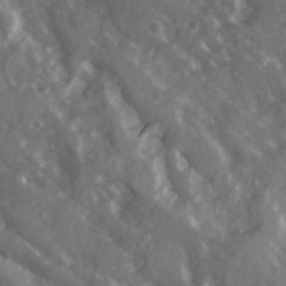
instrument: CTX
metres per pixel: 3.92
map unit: Ave
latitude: 15.5183
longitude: -131.1593
